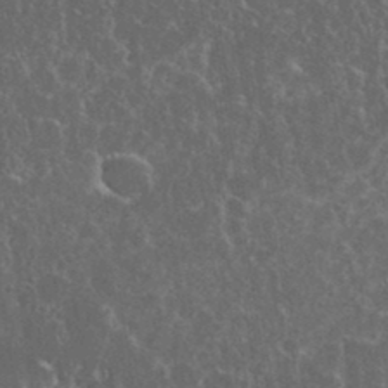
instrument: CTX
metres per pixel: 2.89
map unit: eHh
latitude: 36.2145
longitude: -61.4993
